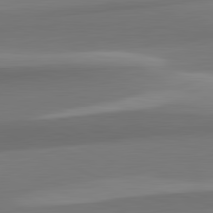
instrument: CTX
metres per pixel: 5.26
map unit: lApd
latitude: 82.1577
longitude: 144.2173
